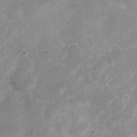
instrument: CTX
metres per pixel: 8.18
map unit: Nhu
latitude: 4.7435
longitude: -17.2726
